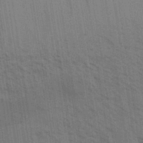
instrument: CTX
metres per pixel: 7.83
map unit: Aa
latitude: 32.7435
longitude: -139.7072
